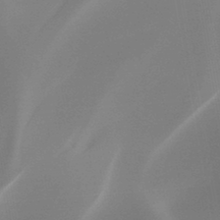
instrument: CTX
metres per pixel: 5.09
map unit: HNb
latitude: -44.4629
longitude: -44.9136
